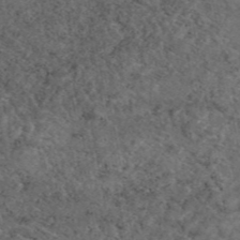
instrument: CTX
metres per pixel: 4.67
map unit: eAb
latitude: 45.9717
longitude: 113.9745
